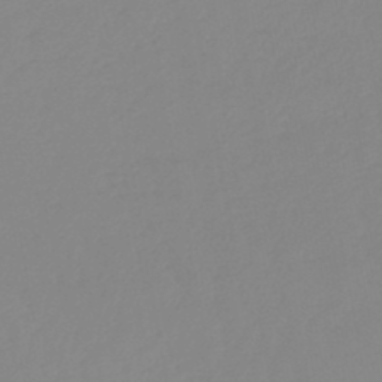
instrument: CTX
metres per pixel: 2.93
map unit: lHb
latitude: -45.5966
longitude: 64.9542
